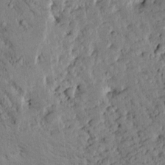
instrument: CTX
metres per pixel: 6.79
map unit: Htu
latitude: -2.2172
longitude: 175.1242
